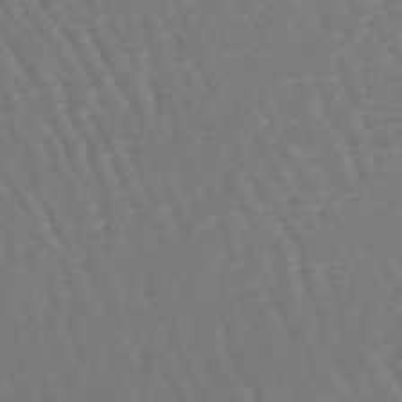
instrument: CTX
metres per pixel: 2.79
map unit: lHb
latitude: -45.9178
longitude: 76.6896
